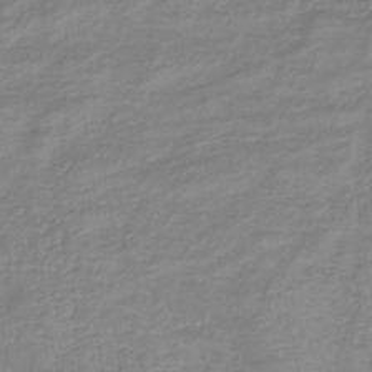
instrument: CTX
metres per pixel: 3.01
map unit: lHb
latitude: -35.7855
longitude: 72.5574
